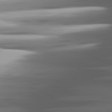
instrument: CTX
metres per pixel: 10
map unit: lApd
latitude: 81.8016
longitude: -140.1199
